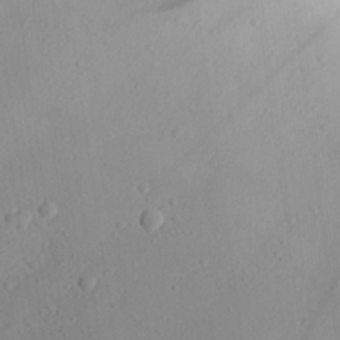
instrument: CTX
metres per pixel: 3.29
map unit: Aa
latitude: 25.1025
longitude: -143.6505
